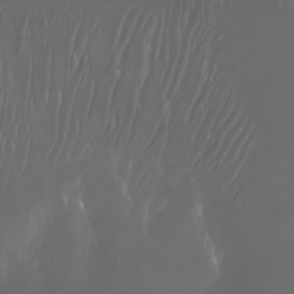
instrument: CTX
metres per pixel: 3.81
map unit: Nhu
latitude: -5.6155
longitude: -91.1970
